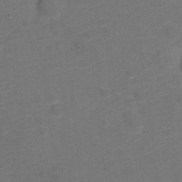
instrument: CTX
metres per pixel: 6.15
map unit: Hto
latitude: -0.4251
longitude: -34.5168
